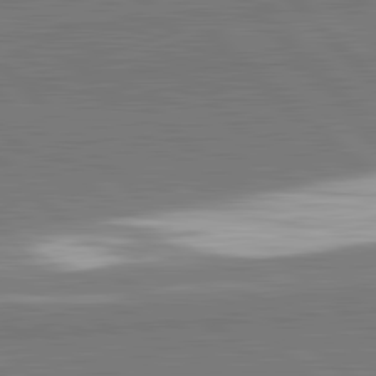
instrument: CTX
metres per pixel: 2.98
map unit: lApd
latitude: 82.0255
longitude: 162.6329
